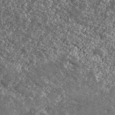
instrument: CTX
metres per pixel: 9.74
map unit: Ave
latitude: 40.4789
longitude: -111.3860
